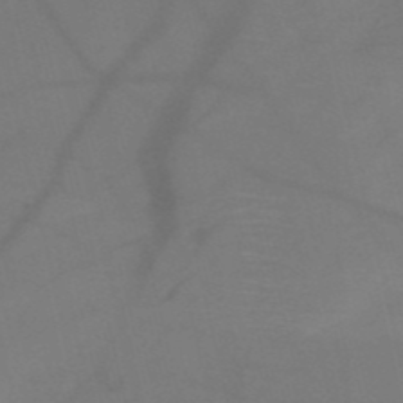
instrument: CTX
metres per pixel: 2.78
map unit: HNb
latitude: -51.7289
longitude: -46.0822
